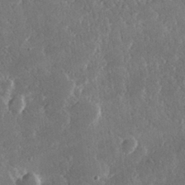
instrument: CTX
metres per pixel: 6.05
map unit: lHvf
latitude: 31.5371
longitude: -91.6316
